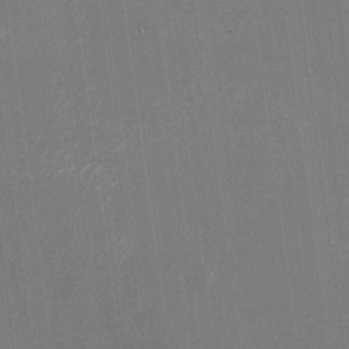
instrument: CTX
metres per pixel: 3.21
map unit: Nhu
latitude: -24.7085
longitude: -72.1011
